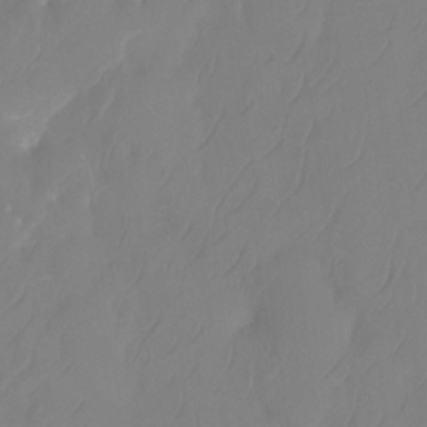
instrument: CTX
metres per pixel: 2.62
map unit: Htu
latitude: -14.3307
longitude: -49.8016
